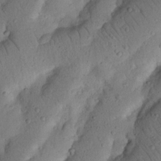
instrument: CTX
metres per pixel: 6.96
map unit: Nhu
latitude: 20.6491
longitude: -75.2159
